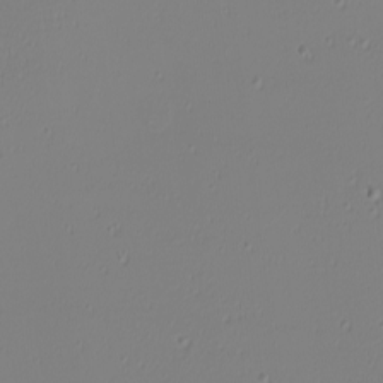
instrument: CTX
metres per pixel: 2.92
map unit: eHh
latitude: -6.4440
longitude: -80.9136
